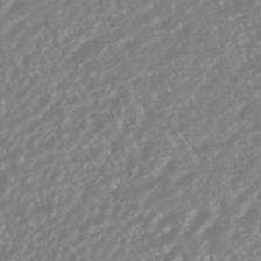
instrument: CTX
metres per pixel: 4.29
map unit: HNhu
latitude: -44.7652
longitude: 103.7667
